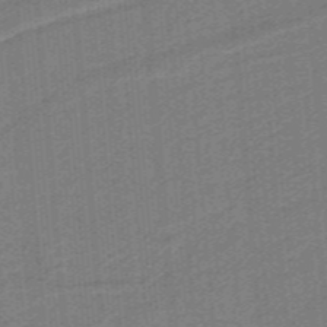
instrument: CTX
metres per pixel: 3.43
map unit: lHb
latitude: -39.4455
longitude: 54.2362
